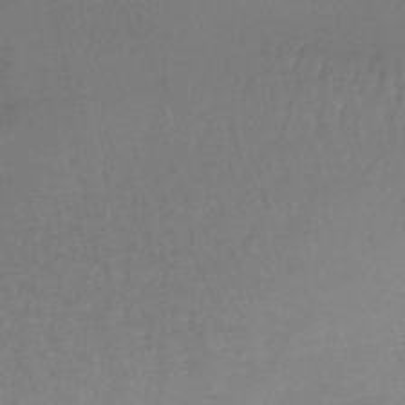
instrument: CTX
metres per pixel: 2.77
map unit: lHb
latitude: -42.4440
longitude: 59.8800
